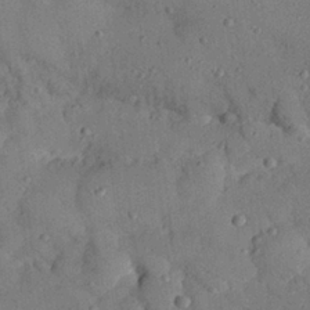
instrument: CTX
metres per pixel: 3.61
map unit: Nhu
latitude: 25.8961
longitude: -71.3481
